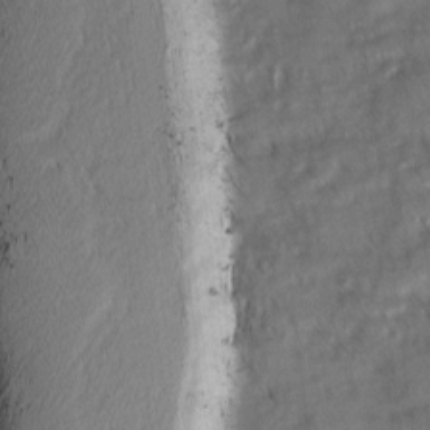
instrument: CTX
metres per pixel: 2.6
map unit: Ave
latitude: 1.6882
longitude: -109.9717
